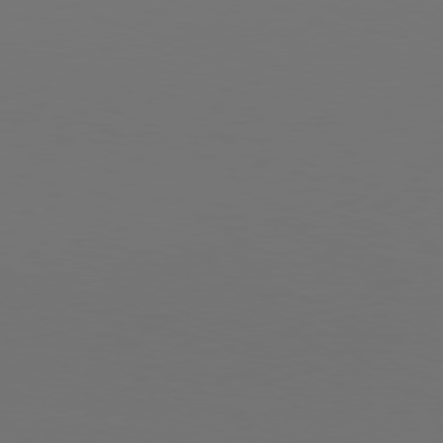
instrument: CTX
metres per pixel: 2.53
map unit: Hpe
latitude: 76.6868
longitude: -130.1767
